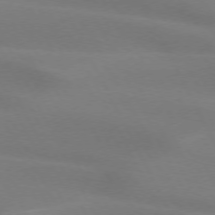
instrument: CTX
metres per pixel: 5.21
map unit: lApd
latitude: 73.2537
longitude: -49.3671
